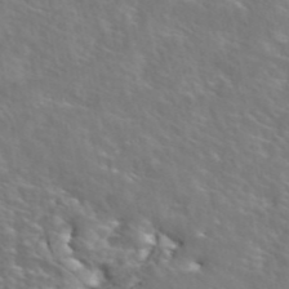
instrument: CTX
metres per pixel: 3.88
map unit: ANa
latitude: 44.9136
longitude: 30.4440
